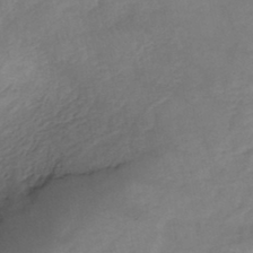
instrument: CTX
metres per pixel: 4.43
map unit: eHh
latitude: -45.2754
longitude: -29.9150
